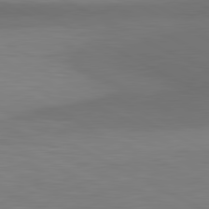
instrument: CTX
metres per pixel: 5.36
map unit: lApd
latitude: 81.0458
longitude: 138.8975
